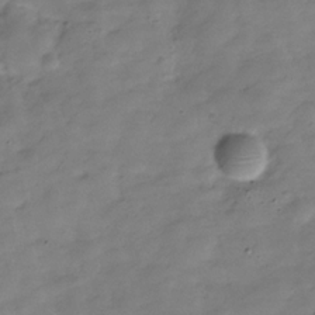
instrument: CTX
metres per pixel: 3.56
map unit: Hve
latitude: -30.4062
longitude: 91.3132
